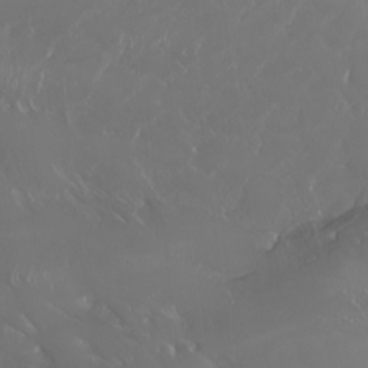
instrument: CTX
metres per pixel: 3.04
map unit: Nhu
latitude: -6.3306
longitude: -91.1970
